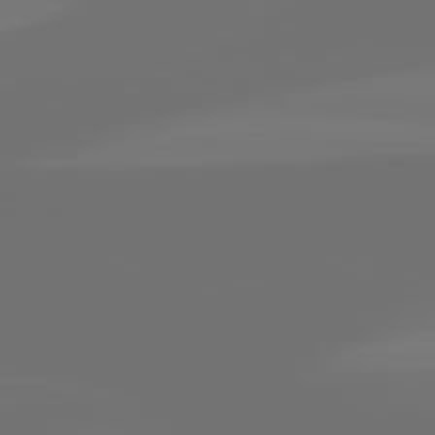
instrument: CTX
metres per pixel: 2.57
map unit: lApd
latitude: 82.2900
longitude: -153.7261
